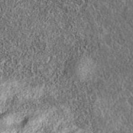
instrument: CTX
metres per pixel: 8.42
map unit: eAb
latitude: 36.6112
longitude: 106.7841
